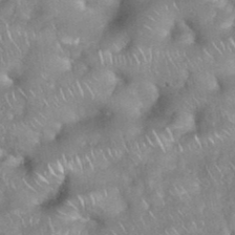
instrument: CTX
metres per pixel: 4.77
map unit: eHh
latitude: 38.8758
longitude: -58.3467
